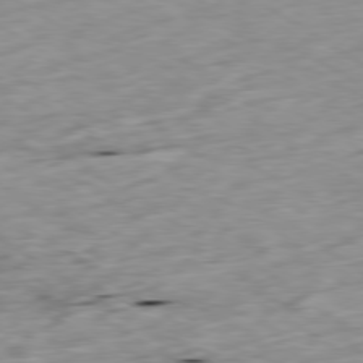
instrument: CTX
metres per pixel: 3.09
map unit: Ap
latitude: -79.9367
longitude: -90.6302
